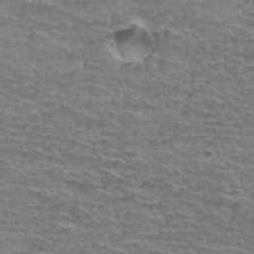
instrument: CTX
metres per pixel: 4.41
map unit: Hto
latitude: 35.8772
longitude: -44.8758
